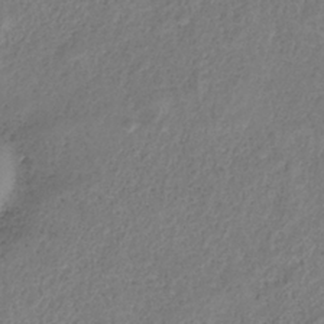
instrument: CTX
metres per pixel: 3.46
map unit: HNb
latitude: -32.8408
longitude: 56.1228
